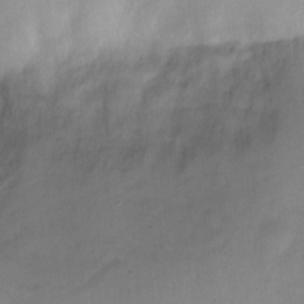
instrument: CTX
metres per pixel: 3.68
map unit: Hto
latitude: 6.9325
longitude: -62.5168
